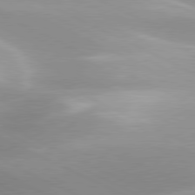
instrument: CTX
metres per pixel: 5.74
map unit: lApd
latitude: 79.8395
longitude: -120.6869
